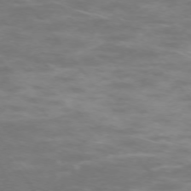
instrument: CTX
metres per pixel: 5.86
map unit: Ap
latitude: -74.5196
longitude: -74.9514
